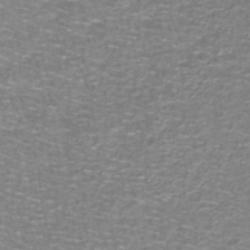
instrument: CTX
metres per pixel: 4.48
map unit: lHb
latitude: -43.8800
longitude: 54.3684
